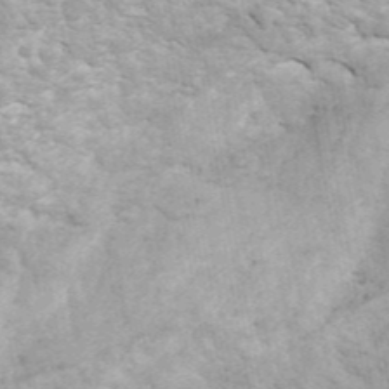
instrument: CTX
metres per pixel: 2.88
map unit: ANa
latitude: 44.9702
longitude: 46.8975
